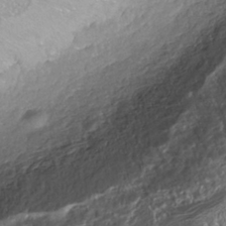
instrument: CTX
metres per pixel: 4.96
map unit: ANa
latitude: -38.7652
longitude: 97.3699
